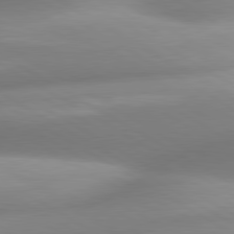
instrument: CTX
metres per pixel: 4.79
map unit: lApd
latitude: 80.6301
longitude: -161.8772
